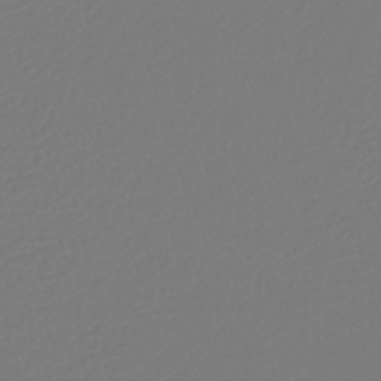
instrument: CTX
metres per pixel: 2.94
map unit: lHb
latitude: -42.6518
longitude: 60.5952
